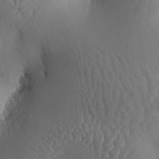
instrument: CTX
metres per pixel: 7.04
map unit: lAa
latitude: -5.2187
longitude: -128.5923
